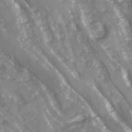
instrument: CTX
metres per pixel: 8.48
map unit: Ave
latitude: 15.2348
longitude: -131.3482
